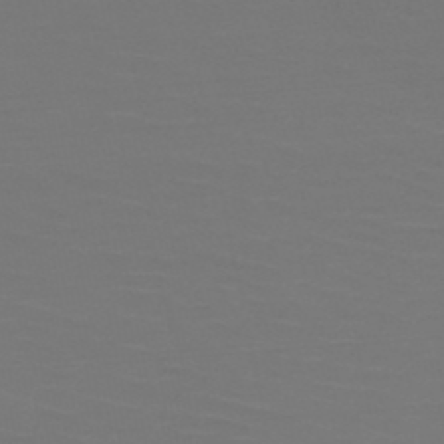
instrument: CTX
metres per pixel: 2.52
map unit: HNb
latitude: -51.1620
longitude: -43.5938
